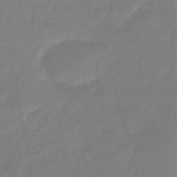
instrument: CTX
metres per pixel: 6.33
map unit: eHb
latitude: -45.9178
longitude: 81.8234
